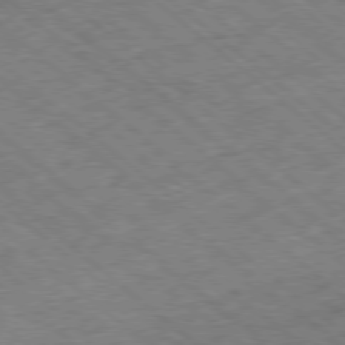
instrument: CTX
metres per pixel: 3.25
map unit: Ap
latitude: -78.7274
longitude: -49.1592
